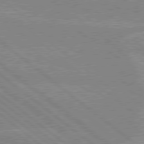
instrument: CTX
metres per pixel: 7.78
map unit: lApd
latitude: 78.8947
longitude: -160.0255
